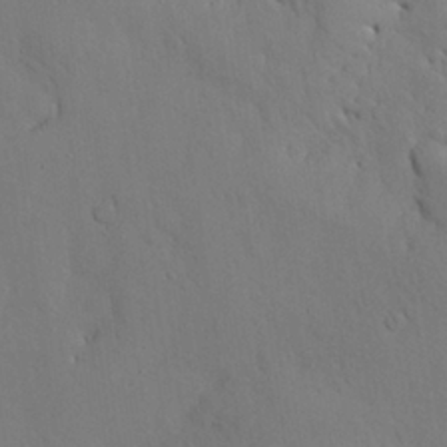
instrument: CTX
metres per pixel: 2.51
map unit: Nhu
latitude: 27.2537
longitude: -72.4601
